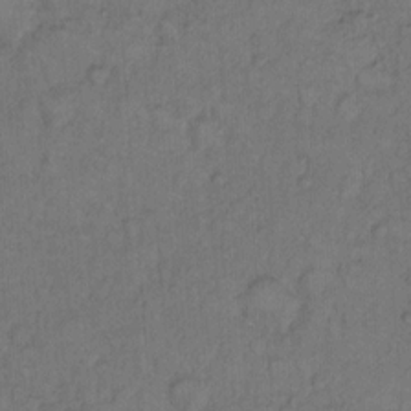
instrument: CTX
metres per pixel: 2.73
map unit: Hto
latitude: 12.2712
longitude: -57.1403
